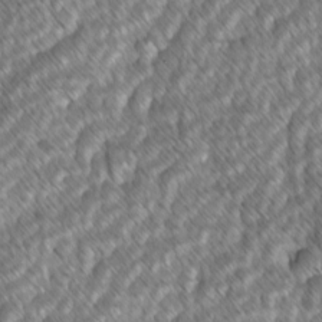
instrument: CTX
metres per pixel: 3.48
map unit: lAvf
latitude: -2.1227
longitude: -114.4034
